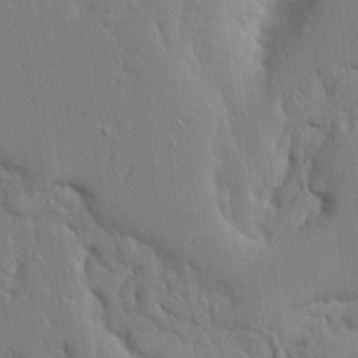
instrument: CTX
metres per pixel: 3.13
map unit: Ave
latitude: 17.1592
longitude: -141.0080
